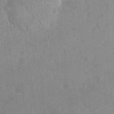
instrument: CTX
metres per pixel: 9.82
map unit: eHh
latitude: 22.6301
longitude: -58.4412
